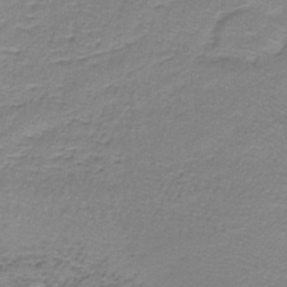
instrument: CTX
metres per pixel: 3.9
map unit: lHb
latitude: -41.8611
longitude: 58.0660
